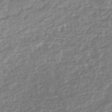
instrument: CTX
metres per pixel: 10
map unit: HNhu
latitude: -45.3321
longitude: 98.9730
